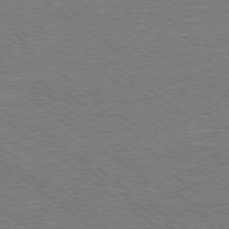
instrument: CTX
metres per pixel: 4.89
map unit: Ap
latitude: -79.3887
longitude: -82.3467
